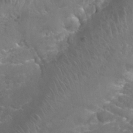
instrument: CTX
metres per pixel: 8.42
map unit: Nhu
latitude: 27.2915
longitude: -61.1214
